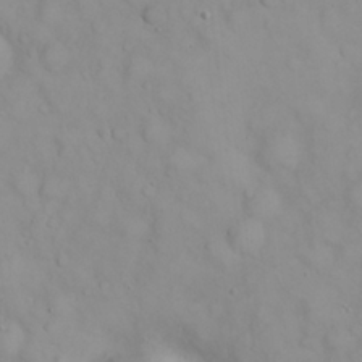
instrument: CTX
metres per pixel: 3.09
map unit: eHh
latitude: 22.8758
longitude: -61.3104
